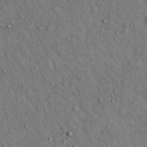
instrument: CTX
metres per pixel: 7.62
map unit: Hto
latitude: 15.1026
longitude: -58.5546
